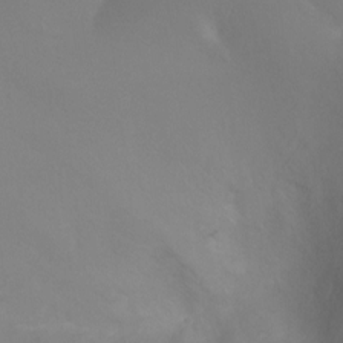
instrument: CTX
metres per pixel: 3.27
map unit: Ht
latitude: -2.6140
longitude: -27.0270
